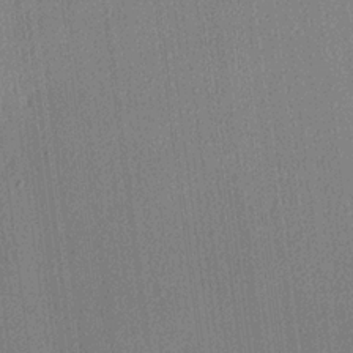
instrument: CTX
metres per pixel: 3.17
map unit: lHvf
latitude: 20.5546
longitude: 141.2754
